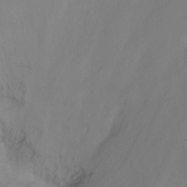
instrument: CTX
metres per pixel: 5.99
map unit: Htu
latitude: -12.5007
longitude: -46.4790
